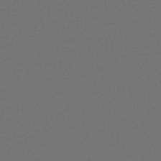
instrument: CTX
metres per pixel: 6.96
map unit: lHb
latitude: -45.2943
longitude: 76.2362
